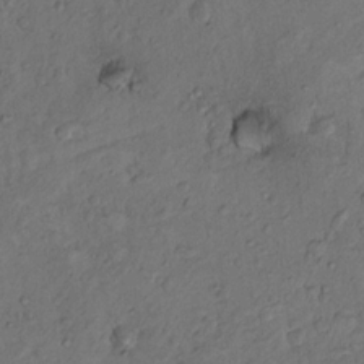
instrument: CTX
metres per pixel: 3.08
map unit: Hto
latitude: 14.2712
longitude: -29.6883
